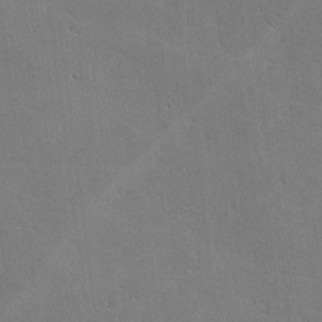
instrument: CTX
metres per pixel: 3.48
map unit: lHvf
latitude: -9.4454
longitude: -101.9906
